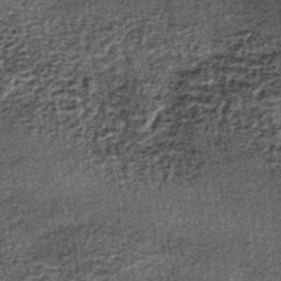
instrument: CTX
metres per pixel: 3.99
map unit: lHb
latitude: -38.7652
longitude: 66.5763
